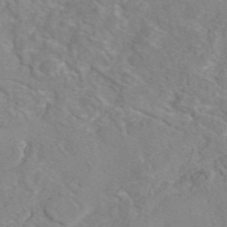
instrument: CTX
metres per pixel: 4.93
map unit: eAb
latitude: 45.6505
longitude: 110.1983
